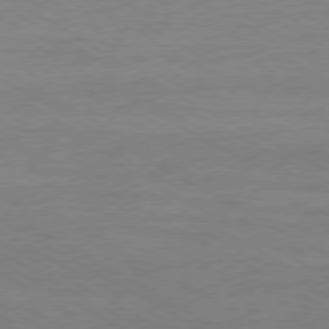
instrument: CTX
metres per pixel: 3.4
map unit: Ap
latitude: -77.5966
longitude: -73.4427
